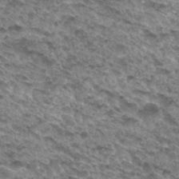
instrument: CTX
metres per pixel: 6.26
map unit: Hto
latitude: 31.8773
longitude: -46.7436
